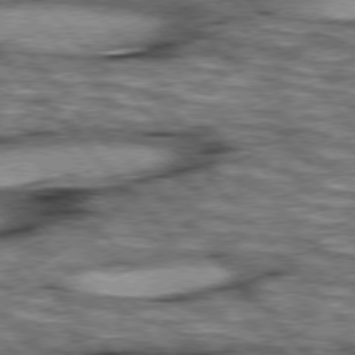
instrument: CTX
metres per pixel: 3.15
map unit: lApd
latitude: 76.3278
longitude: -49.9150
